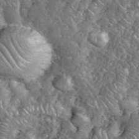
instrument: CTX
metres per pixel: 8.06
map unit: eHh
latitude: 38.1578
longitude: -58.9325
